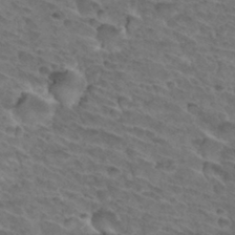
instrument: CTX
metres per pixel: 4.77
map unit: Hto
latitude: 32.8380
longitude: -46.3279
